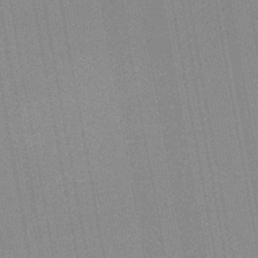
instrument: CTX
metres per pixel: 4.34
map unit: eHb
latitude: -44.5385
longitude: 87.0864
